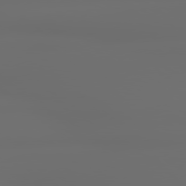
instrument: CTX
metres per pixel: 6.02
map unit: lApd
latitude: 79.2915
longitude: -138.4412
